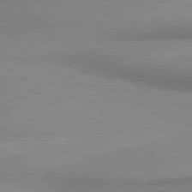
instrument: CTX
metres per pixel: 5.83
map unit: lApd
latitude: 80.2711
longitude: 166.1228
